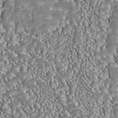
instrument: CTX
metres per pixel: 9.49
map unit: ANa
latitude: 44.1578
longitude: 37.9556
